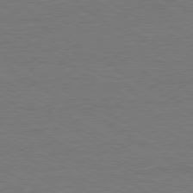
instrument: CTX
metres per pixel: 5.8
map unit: Ap
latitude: -80.3495
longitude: -87.4426
